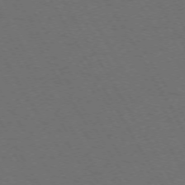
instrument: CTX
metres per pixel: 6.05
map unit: Ap
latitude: -73.9556
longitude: -74.0633
